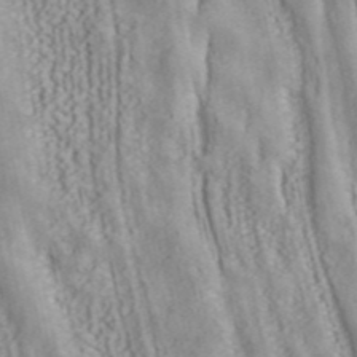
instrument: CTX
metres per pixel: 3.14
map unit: ANa
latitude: 40.3656
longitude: 34.9353
